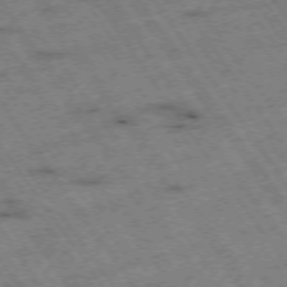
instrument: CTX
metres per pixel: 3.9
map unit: Hpe
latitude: -74.7275
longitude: 1.8234
